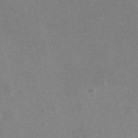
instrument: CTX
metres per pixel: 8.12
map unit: eAb
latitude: 47.9906
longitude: 115.7100
